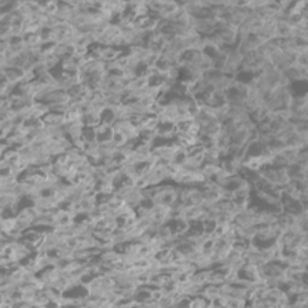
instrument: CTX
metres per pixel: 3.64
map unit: Htu
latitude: 3.1781
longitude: -20.7058
